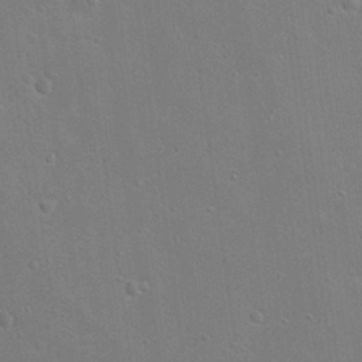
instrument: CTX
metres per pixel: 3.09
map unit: Nhu
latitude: 17.8017
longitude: -30.0444
